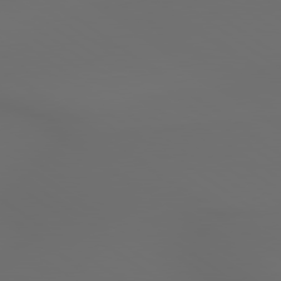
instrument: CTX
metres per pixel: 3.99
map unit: lApd
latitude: 79.4805
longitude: -175.5560
